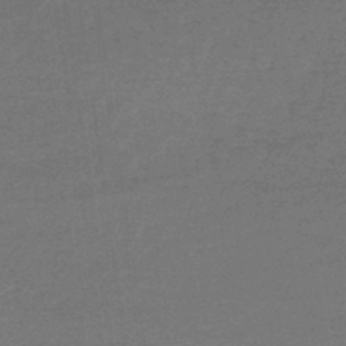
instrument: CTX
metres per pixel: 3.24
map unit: lHb
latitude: -43.4832
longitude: 66.7274
